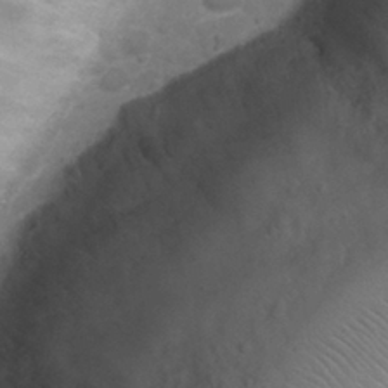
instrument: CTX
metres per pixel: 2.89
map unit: Nhu
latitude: 28.1955
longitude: -49.7261
